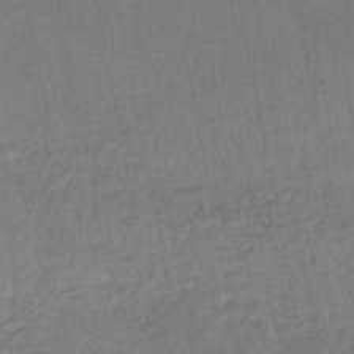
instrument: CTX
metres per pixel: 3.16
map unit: HNhu
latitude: -48.1606
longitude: 101.4643
